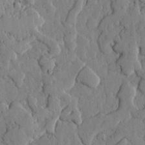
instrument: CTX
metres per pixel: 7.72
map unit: lHvf
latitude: 18.2333
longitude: -112.9325
